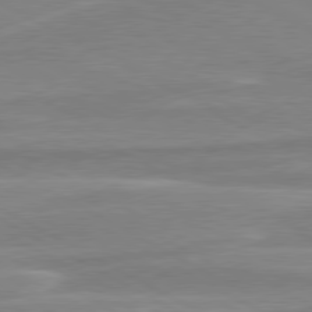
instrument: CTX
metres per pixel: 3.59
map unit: lApd
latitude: 79.9906
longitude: -114.7813
